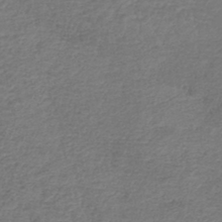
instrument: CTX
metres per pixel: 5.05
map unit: lHb
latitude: -43.5588
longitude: 76.3495
